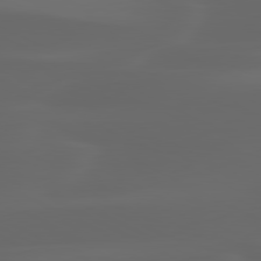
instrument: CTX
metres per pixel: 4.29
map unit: lApd
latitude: 80.0255
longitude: -116.2523
